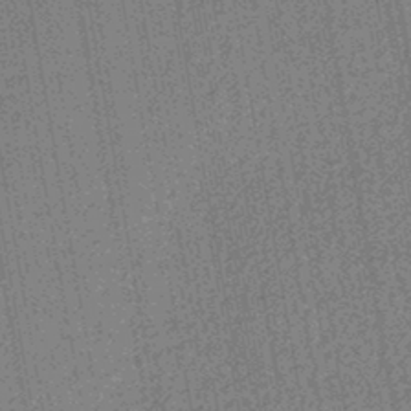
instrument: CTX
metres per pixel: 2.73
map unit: lHb
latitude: -44.1606
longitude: 65.4266
